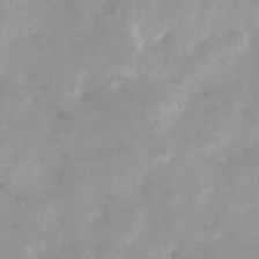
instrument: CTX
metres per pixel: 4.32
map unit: Nhu
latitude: 7.8961
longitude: -23.1214
